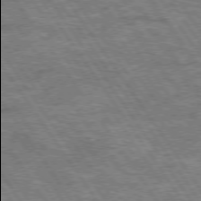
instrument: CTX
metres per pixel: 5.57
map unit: Hpe
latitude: 74.3089
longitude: -149.9906
